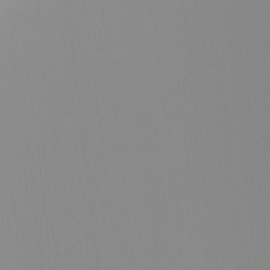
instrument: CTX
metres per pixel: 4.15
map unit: Nhu
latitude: -5.4265
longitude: -92.0633
